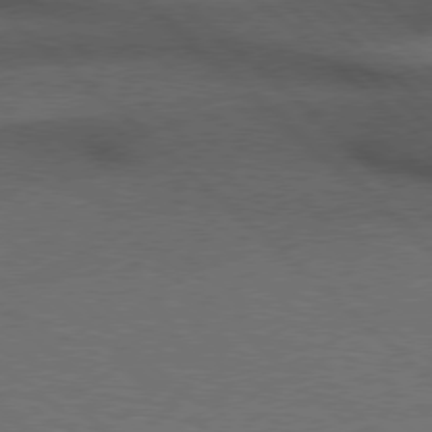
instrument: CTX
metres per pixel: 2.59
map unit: Hpe
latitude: 77.3103
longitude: -157.4237
